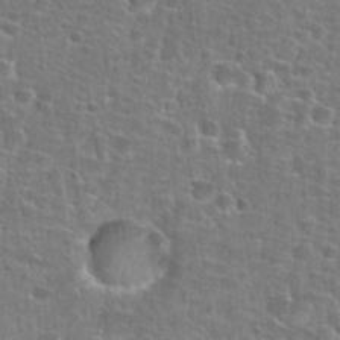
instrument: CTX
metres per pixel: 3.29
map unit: Hto
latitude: 25.7260
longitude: -49.0458
